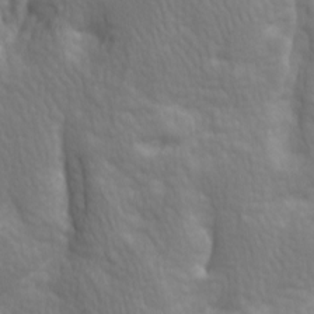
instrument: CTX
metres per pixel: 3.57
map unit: lAa
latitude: -8.2550
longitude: -125.9339
